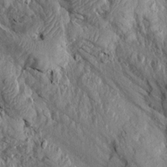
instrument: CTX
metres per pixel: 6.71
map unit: Aa
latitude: 14.7436
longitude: -143.8583
